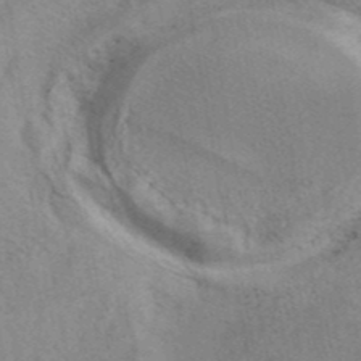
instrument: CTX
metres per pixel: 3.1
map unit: eAb
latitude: 41.0080
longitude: 108.0094
